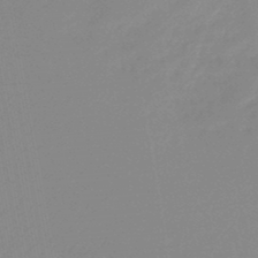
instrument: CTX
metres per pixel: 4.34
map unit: lHb
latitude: -46.0850
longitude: 68.8974
